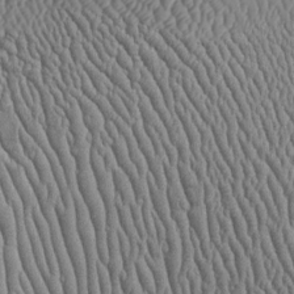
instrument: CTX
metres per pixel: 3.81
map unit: Htu
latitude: -5.6155
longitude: 152.9352
